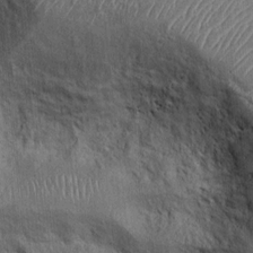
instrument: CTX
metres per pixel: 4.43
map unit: Ht
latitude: -2.2739
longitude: -13.7639
